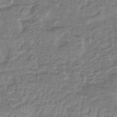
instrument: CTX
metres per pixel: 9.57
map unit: lHb
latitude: -43.1431
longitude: 78.8786
